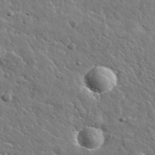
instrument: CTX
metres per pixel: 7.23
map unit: lHvf
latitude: 36.5168
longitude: -88.3090
